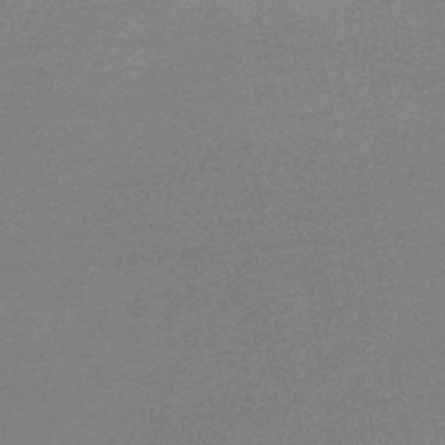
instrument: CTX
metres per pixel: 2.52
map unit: lHb
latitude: -46.0850
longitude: 58.1794
